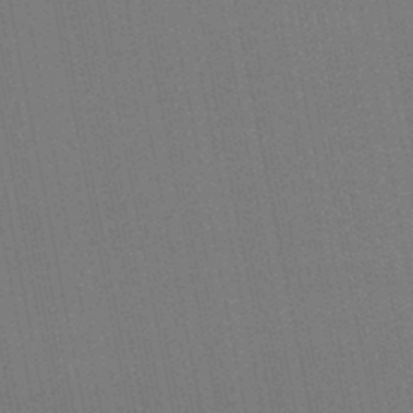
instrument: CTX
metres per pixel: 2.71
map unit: lHb
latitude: -45.9745
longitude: 57.5210
